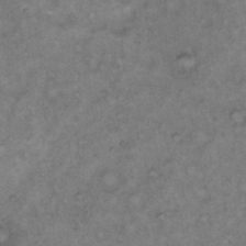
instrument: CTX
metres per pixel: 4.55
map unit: Hto
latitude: 11.8583
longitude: -60.7813
